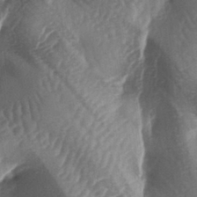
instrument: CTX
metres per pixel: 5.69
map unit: lAa
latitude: -6.0283
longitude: -126.8569
